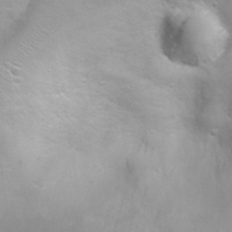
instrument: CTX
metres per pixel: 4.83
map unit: Nhu
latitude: 24.1199
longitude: -61.5560
